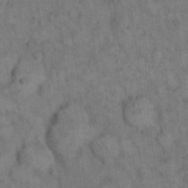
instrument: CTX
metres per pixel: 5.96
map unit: eHh
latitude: 15.7450
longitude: -65.1970
